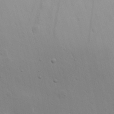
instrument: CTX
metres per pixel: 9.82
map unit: Nhu
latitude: 19.2915
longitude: -72.8569
